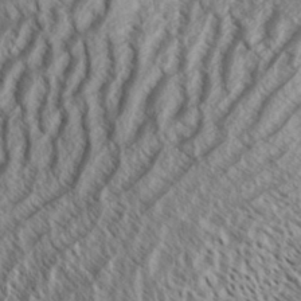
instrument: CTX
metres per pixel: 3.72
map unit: Aa
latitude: 33.7828
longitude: -137.8206
